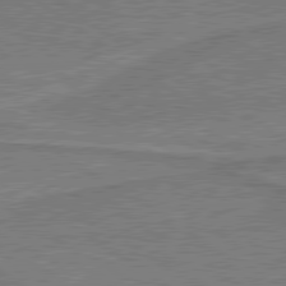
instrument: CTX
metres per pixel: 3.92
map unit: lApd
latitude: 79.8584
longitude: 166.6329
